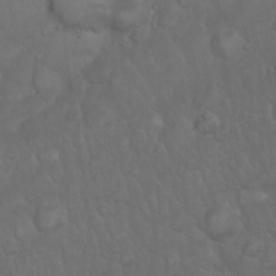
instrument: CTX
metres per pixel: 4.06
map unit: Nhu
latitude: 23.6127
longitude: -61.8772
